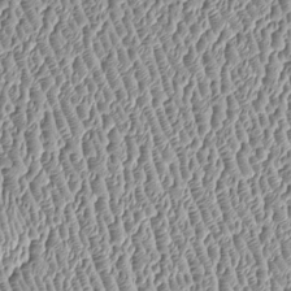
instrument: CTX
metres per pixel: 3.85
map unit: Htu
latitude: -6.2739
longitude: 156.9730
